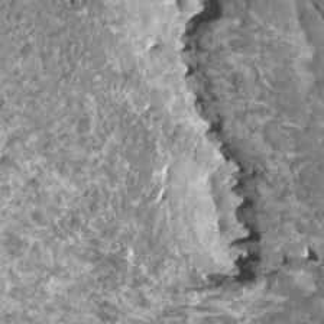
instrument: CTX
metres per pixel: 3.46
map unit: HNhu
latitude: 2.0633
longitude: 6.3117
